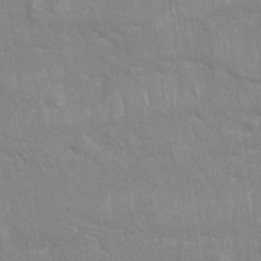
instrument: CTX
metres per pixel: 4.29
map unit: Nhu
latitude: 26.3278
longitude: -62.2334
